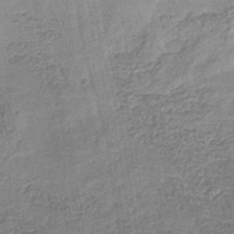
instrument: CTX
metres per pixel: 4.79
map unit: eHb
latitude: -35.4076
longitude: 79.8611
